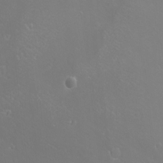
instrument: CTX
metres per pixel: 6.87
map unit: eHh
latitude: -10.8786
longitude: -64.5735
